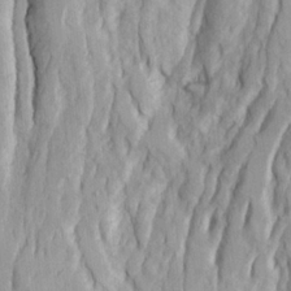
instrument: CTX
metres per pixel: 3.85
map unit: Ave
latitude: 23.2537
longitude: -133.4804
